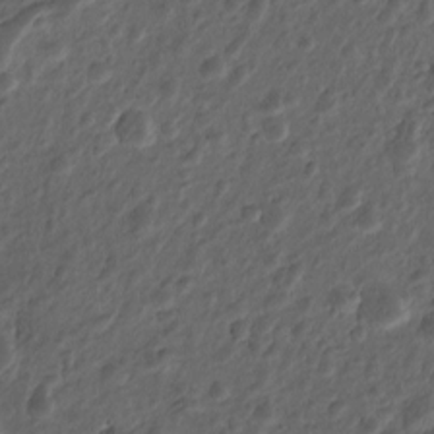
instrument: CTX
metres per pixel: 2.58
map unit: Htu
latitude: -5.1620
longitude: 156.5385
